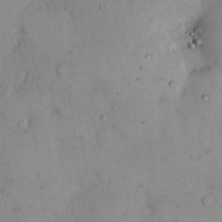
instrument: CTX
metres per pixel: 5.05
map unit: eHh
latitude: 11.9717
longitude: -62.3090
